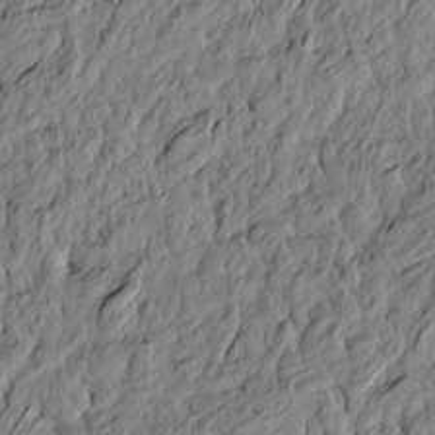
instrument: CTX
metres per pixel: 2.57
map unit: Htu
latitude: -5.8233
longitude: 178.0472
